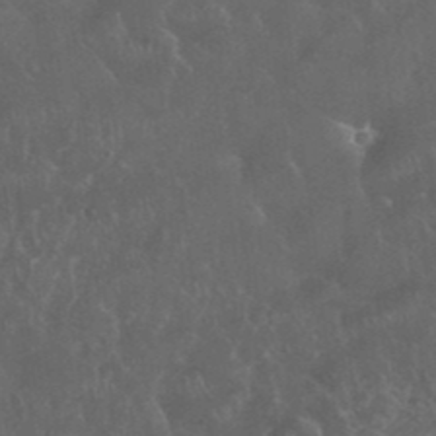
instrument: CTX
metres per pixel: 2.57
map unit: eHh
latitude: 34.5168
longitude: -62.1956
